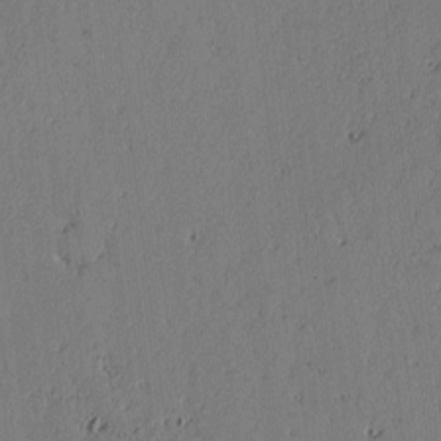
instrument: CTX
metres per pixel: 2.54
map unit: lAvf
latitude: -2.4440
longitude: -105.9528
